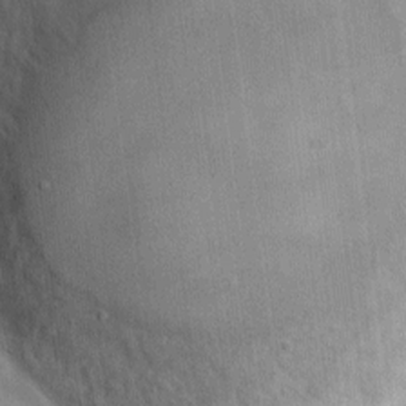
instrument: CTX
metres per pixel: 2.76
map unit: eHh
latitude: 7.5749
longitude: -67.3859
